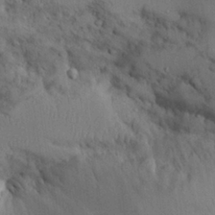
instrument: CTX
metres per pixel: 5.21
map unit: Aa
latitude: 26.7057
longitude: -129.4804
